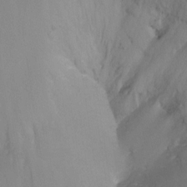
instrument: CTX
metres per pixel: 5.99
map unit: Nhu
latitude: -17.2187
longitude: -48.3089
